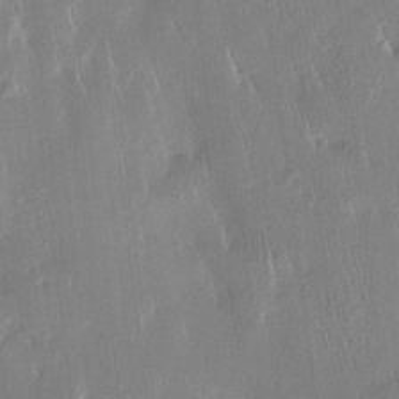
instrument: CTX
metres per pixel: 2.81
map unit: Htu
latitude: -5.0675
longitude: 174.0283
